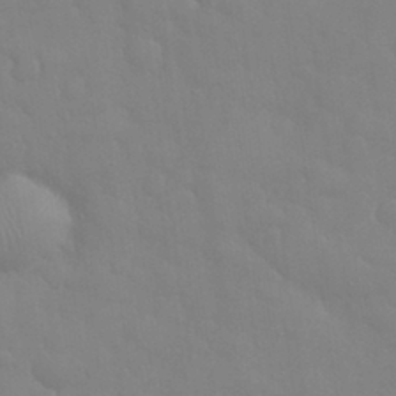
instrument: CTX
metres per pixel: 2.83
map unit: eHh
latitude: 33.0458
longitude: -60.3089
